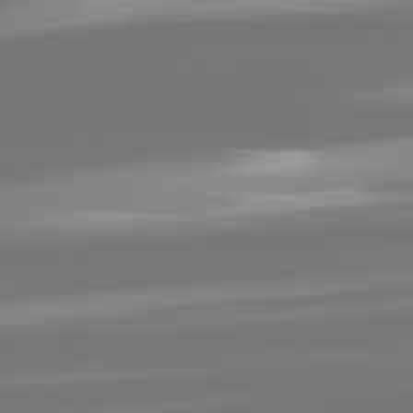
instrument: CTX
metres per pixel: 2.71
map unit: lApd
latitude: 81.9528
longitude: -166.5923
